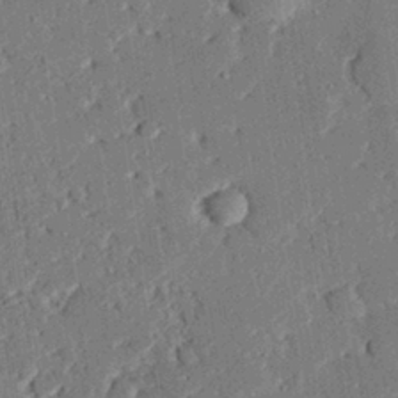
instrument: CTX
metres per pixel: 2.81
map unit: eHh
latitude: 27.8395
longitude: -81.9150
